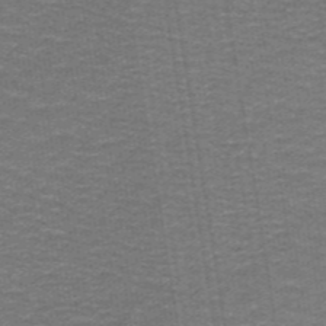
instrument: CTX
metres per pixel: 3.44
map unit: lHb
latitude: -40.8597
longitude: 56.5007
